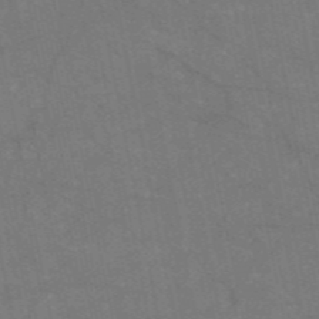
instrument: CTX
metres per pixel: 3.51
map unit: HNb
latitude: -55.0298
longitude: -39.9150
